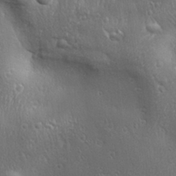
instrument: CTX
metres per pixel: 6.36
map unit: Ave
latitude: 22.3467
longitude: -136.8947
